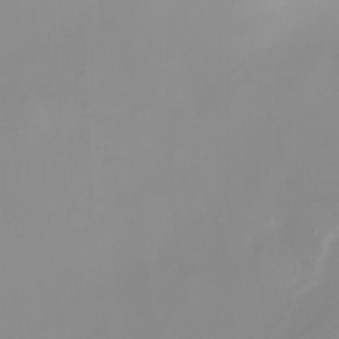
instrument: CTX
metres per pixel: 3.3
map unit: Nhu
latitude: -4.6896
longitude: -77.3481
